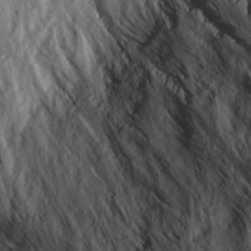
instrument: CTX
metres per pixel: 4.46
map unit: Ave
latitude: 14.2523
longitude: -130.9892
